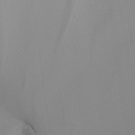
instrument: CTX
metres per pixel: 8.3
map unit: Nhu
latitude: -4.8219
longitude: -93.6882
